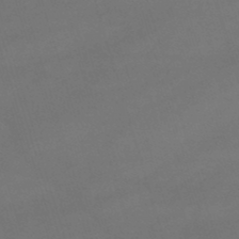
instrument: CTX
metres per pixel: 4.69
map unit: lHb
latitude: -46.9541
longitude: 63.2376
